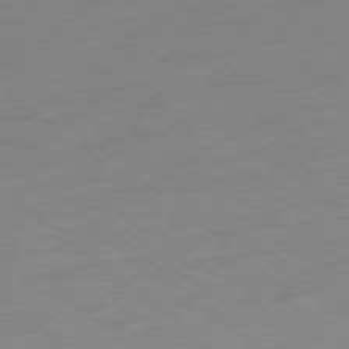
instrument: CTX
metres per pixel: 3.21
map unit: Ap
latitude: -78.8597
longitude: -99.3103
